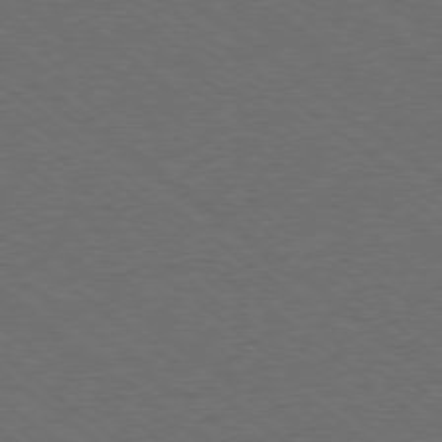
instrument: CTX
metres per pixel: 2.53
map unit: Ap
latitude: -78.8030
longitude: -83.4426
